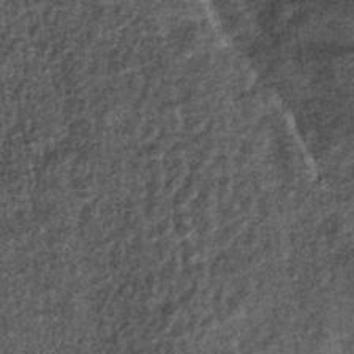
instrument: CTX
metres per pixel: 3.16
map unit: lHb
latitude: -38.4440
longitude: 66.8030
